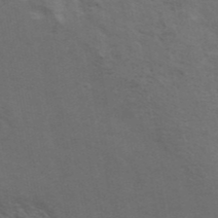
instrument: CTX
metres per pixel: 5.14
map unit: ANa
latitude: 42.6302
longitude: 14.1606
